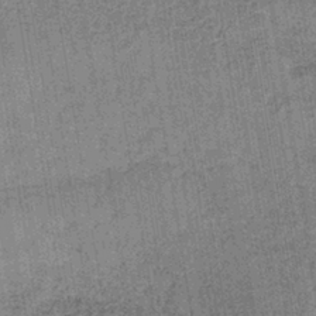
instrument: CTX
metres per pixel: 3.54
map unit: lHb
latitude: -38.8975
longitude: 60.5196
